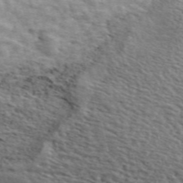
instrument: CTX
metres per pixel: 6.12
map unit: ANa
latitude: 49.4426
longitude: -81.7261
